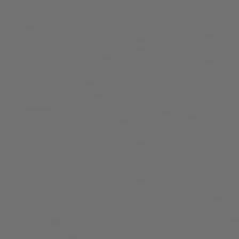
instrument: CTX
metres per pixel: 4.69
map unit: Hpe
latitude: 78.5735
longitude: 176.2173
